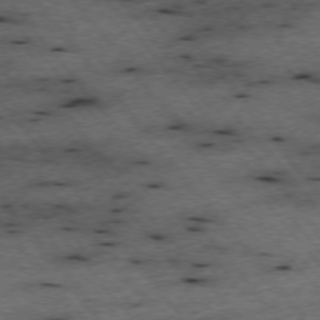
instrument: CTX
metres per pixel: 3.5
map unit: Hpe
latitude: -75.4644
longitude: -16.9703
